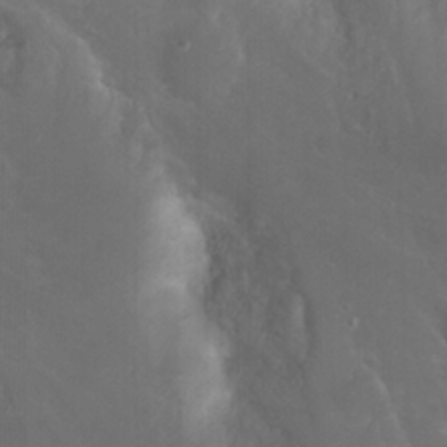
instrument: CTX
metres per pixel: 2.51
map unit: Nhu
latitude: 24.2522
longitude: -63.4616
